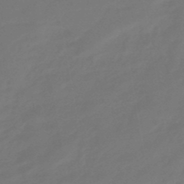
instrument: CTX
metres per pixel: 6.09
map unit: eHb
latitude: -47.6722
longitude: 88.6140
